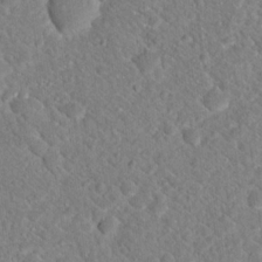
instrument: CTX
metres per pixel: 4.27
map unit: Hto
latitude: 18.8380
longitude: -33.4049
